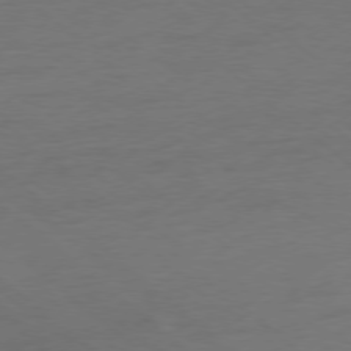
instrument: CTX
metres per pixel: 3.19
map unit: Ap
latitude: -78.2928
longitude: -56.4601
